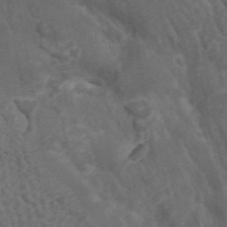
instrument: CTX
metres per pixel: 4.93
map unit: ANa
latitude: 45.4993
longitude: 26.9541
